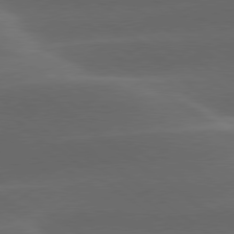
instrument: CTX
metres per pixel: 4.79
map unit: lApd
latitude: 78.9703
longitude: -49.1214
